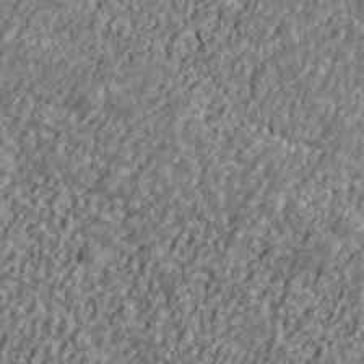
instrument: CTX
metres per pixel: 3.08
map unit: Ave
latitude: 40.8946
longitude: -111.8395
